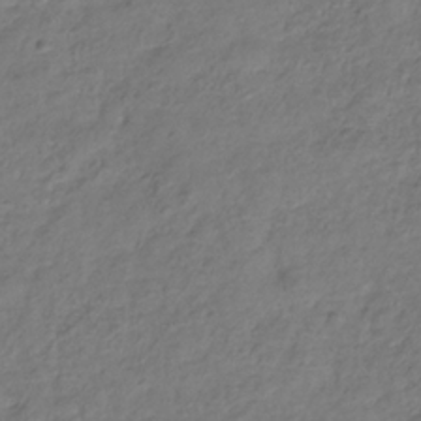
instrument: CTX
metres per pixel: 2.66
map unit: Hve
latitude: -33.1620
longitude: 91.5777
